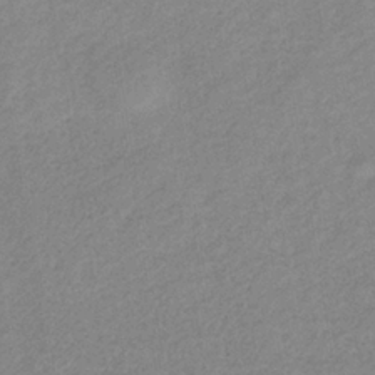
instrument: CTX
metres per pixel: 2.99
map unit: lHb
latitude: -36.5762
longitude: 71.2376
